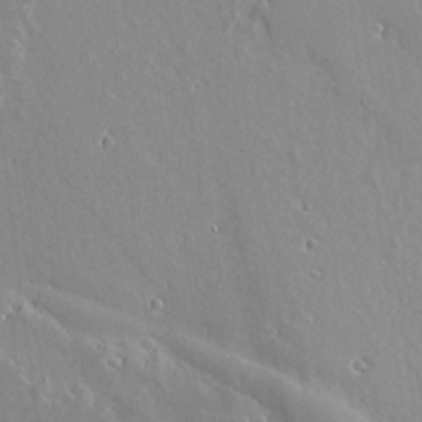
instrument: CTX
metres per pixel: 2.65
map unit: Aa
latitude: 18.1766
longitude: -127.0270
